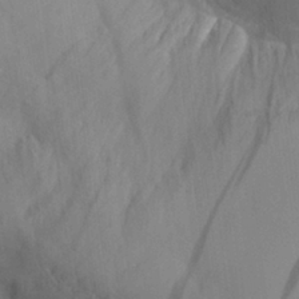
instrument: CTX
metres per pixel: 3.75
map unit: Aa
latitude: 27.0836
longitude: -132.8380
